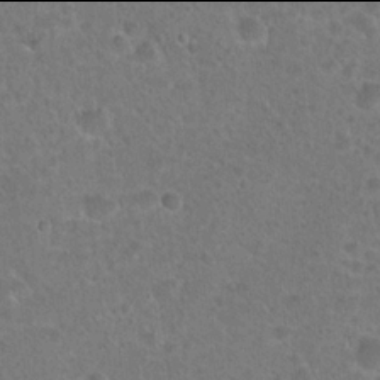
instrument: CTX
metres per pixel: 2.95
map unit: Hto
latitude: 21.9906
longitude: -48.4790
